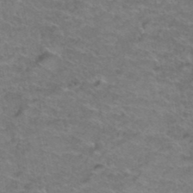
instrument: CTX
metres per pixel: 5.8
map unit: Hto
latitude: 38.8569
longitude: -42.7813
